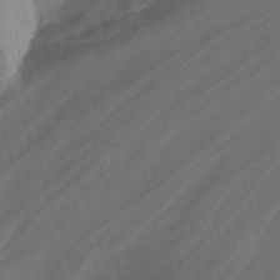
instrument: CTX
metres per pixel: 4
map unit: Nhu
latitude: -8.8408
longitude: -47.1215
